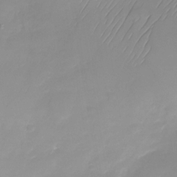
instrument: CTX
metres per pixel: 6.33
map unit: Nhu
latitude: -28.6519
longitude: -63.8017
